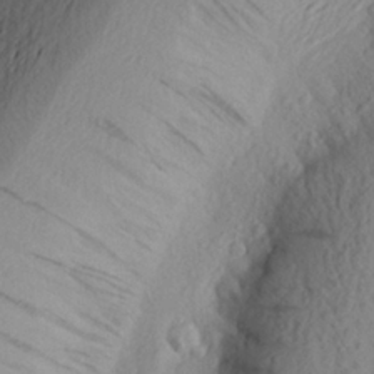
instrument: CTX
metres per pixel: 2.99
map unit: Aa
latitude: 24.6301
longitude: -149.5371
